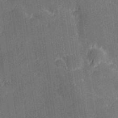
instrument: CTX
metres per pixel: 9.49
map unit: Hve
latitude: 26.9703
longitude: 144.2928
